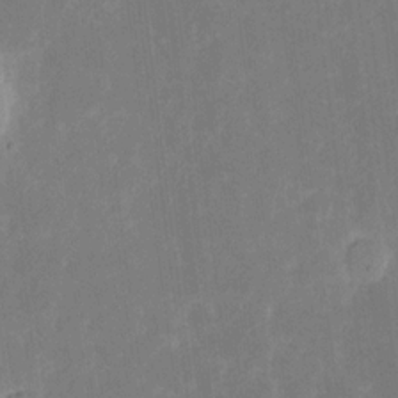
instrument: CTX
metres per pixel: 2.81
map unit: eHh
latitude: 6.2711
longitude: -69.6316
